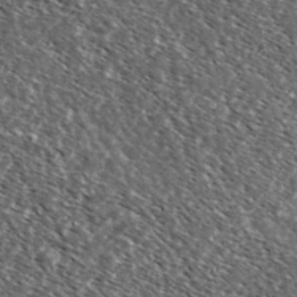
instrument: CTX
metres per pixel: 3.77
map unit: Ave
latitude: 37.7072
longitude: -108.8380
